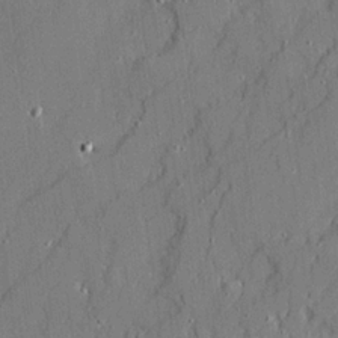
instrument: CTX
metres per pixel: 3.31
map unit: Ave
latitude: 20.8947
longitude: -128.9136
